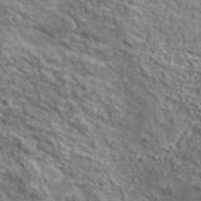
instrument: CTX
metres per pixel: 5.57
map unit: lHvf
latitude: 38.3278
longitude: -88.4034
